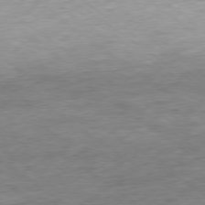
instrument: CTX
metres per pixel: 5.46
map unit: Ap
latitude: -79.2376
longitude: -101.8772
